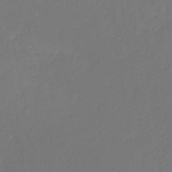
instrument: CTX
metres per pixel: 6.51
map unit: eHb
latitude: -30.5196
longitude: 64.5952
